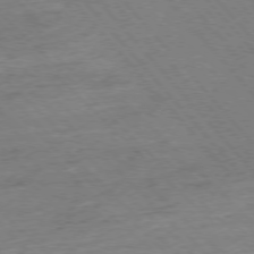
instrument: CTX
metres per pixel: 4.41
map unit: Hpe
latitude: -76.8597
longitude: -13.4993
